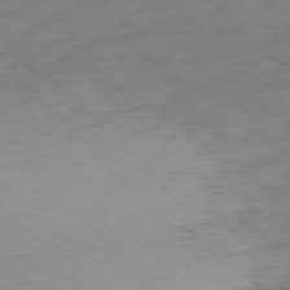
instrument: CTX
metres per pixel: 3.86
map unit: Ap
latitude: -76.4251
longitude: -80.1389
